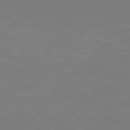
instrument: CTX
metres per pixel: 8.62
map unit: Hpe
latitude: 76.1200
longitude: -131.3482
